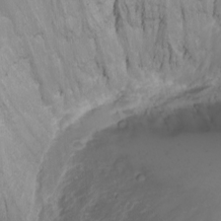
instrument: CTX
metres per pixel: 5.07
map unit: eHh
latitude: -5.6910
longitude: -87.3859
